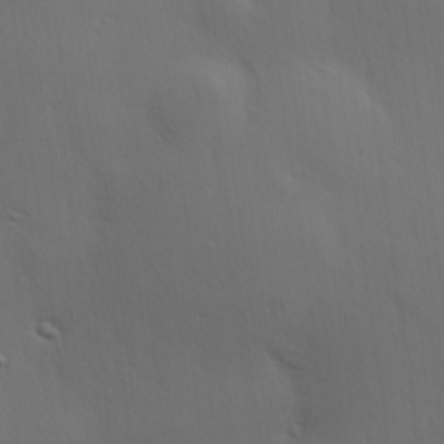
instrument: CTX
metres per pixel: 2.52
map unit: Hve
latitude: 19.2159
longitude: 150.6707
